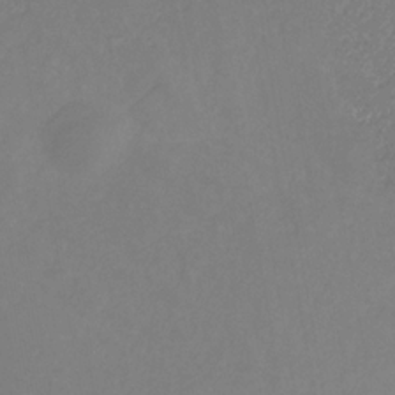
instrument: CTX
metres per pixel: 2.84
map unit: eHb
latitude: -30.9541
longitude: 66.6707
